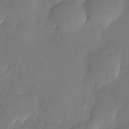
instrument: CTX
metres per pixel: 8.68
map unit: Nhu
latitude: -25.2943
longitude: -69.7261
